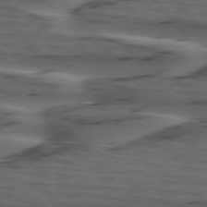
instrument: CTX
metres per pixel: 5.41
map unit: lApd
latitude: 75.6883
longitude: -71.2915
